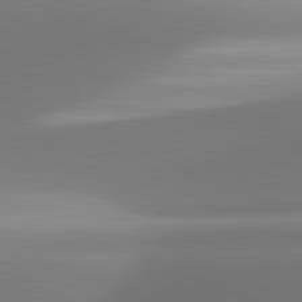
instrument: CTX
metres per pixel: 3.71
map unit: lApd
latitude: 81.5182
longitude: 141.5210
